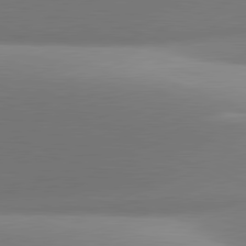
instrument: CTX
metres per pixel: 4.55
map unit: lApd
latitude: 81.4615
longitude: 141.7855
